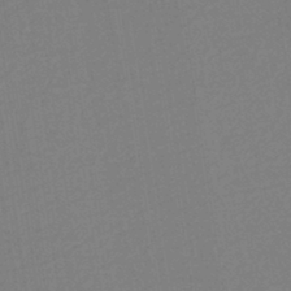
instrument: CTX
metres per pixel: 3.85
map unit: eHh
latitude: -42.9541
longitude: -32.6490
